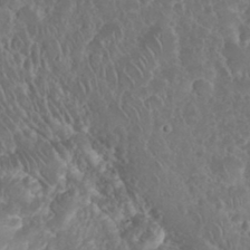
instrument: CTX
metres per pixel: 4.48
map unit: eHh
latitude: 34.6868
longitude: -63.0648
